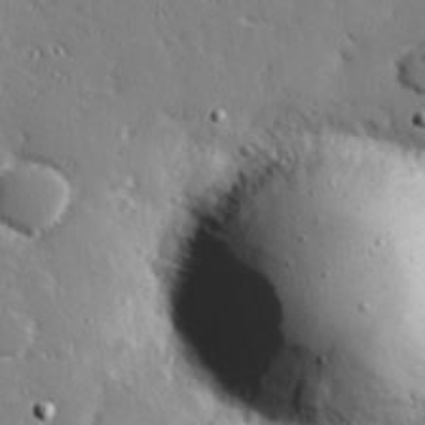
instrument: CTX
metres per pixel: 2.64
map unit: Hve
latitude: 26.6302
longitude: -93.2159
